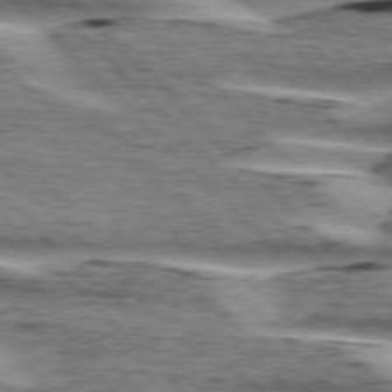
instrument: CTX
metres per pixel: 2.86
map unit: lApd
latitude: 76.6679
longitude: -78.7435
